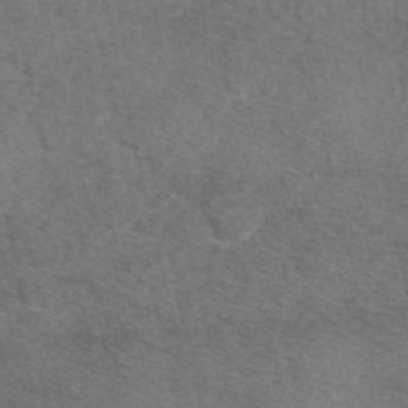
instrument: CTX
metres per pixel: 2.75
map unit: eAb
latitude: 48.5357
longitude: 112.3495
